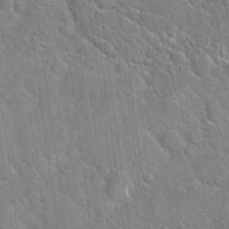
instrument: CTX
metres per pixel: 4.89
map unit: Hto
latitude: 20.3845
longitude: -51.3481
